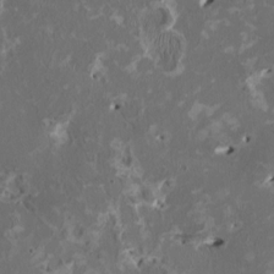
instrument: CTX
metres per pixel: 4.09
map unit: HNhu
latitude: 1.8583
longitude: -4.6490
